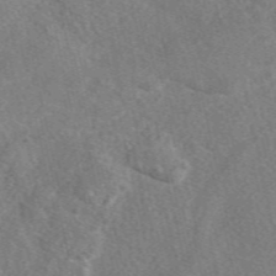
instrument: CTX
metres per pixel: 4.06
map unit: eAb
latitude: 49.0081
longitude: 112.1606
